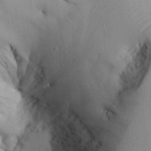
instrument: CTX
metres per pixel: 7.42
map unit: Aa
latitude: 29.9528
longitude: -133.7072
